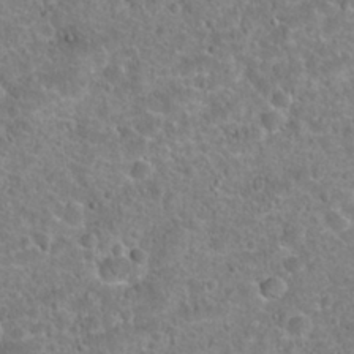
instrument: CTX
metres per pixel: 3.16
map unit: Hto
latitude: 21.5560
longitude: -47.8017
